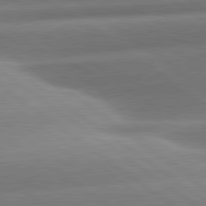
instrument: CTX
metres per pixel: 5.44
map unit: lApd
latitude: 81.0647
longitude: -157.5371
